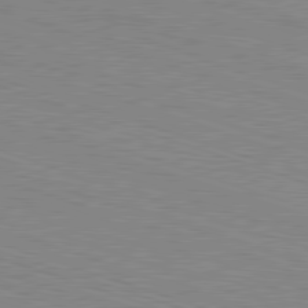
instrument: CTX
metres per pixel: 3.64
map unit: Hpe
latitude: -82.5763
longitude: 6.7085
